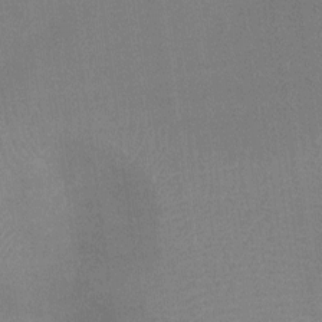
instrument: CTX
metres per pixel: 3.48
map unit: Ht
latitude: -3.7288
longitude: -19.7449
